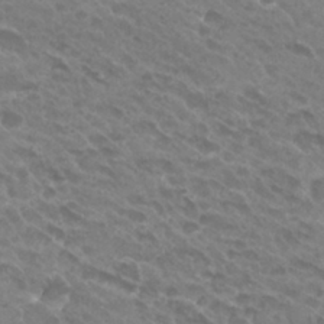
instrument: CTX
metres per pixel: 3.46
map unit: Hto
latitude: 27.1781
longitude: -35.6694
